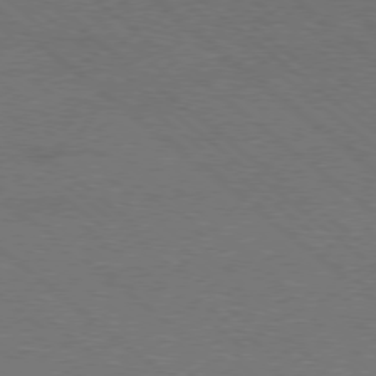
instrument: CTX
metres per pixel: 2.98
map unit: Ap
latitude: -78.7463
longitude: -101.0836
